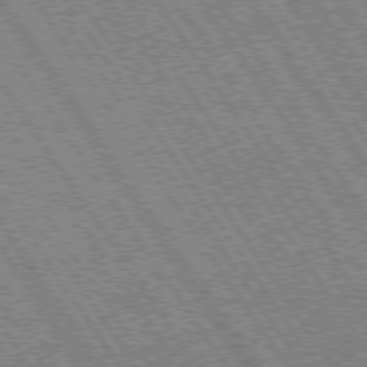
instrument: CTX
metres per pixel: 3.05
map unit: Hpe
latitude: 73.9339
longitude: -141.4237
